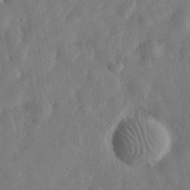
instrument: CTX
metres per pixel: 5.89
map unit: eHh
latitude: 31.3671
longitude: -76.5356
